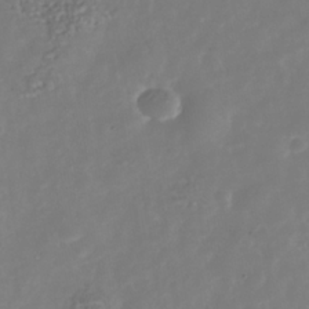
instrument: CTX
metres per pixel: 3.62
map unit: Nhu
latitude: -39.2376
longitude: -80.7057
